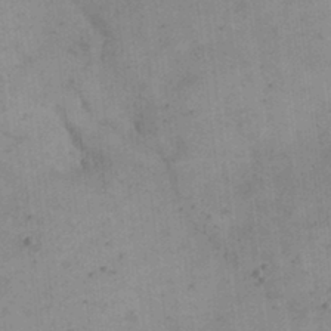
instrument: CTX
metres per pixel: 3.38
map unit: eHh
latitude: 24.3656
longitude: -65.1403
